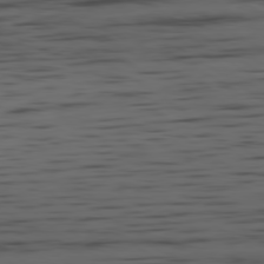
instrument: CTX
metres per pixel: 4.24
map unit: Ap
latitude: -79.9178
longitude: -62.3845
